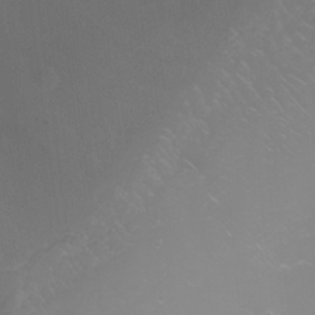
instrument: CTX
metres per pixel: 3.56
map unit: Nhu
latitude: -9.0108
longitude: -79.9150
